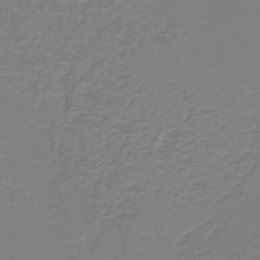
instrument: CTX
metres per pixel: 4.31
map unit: lHb
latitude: -41.8422
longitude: 56.8786
